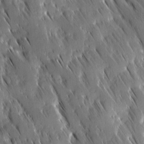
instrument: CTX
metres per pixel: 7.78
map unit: Ave
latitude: 9.3671
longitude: -104.4601
